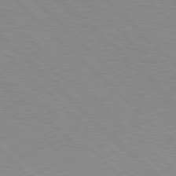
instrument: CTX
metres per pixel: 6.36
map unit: Hpe
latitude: 77.9339
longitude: -153.0459
